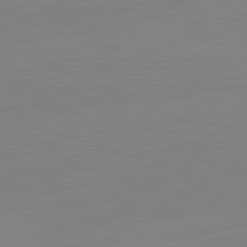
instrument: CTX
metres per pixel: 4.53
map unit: lApd
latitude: 81.9150
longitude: -157.1970
